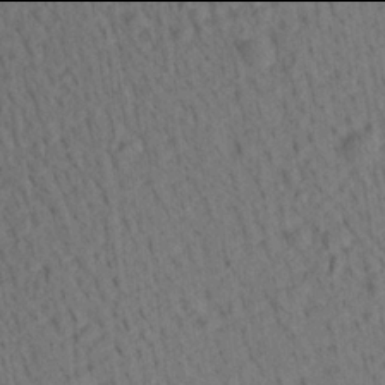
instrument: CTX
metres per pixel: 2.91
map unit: Aa
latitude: 21.9906
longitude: -139.2348
